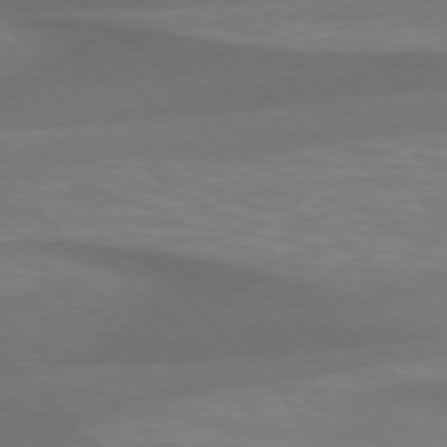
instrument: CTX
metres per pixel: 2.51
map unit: lApd
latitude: 76.2900
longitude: -59.4804
